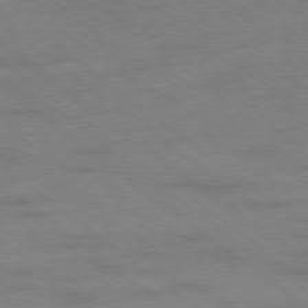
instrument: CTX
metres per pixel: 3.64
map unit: Hpe
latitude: -78.8408
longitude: -14.9892
